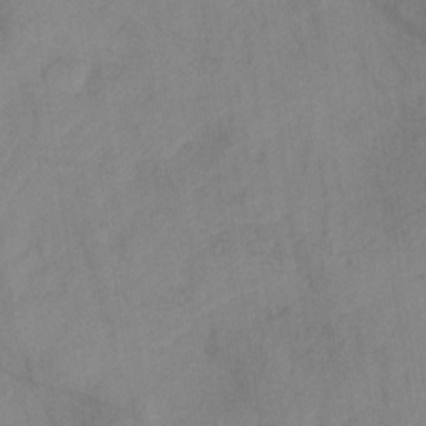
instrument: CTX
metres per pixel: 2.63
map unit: HNb
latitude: -31.3320
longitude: 62.2928
